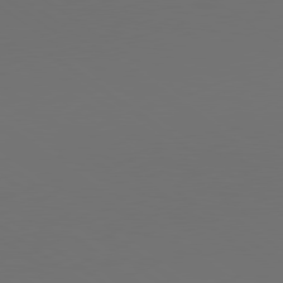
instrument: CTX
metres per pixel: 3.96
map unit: lApd
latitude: 79.6883
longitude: 159.3509
